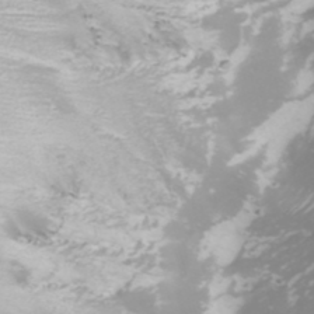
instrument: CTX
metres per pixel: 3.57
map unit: Nhu
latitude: -1.2565
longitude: -80.6490
